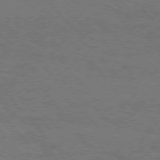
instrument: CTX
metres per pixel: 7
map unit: Hpe
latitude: 75.4615
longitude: -152.1011
